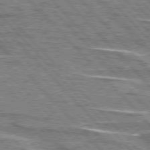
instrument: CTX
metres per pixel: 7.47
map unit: lApd
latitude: 76.3278
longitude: -81.4426
